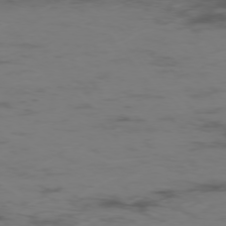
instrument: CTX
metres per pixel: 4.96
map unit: Hpe
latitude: -75.6722
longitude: -19.7260
